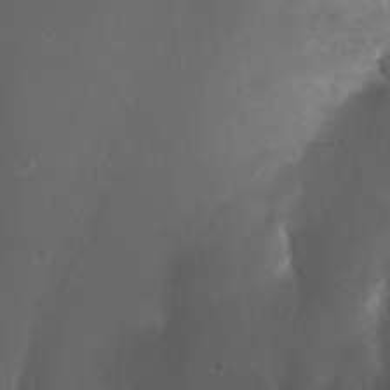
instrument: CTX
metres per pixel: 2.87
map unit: Nhu
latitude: 22.7057
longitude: -65.8772
